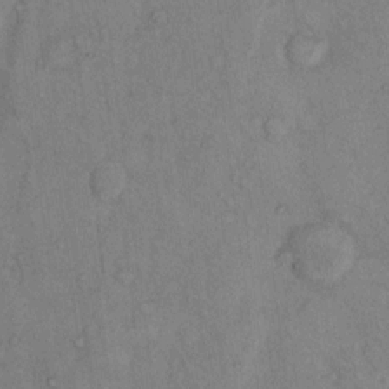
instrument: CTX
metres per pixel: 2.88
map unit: Hto
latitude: 9.5182
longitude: -59.1403
